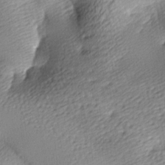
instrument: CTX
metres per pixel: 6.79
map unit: lAa
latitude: -9.0108
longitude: -126.8191
